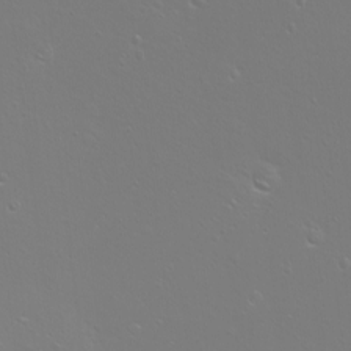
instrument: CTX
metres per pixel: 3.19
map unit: eHh
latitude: -11.0675
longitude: -65.2537
